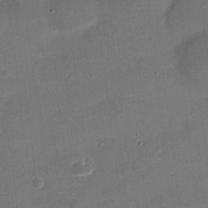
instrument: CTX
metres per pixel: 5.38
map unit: Nve
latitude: -21.5588
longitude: 104.7652
